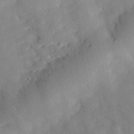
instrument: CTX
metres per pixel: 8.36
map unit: eHh
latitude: 28.4412
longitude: -77.3103
